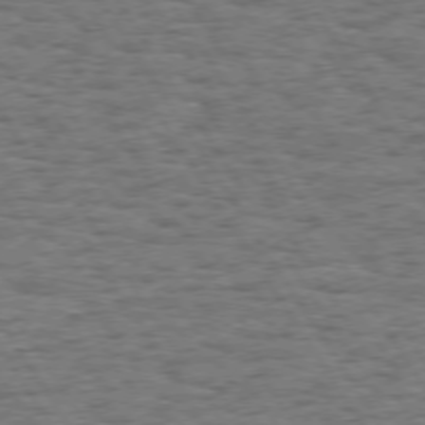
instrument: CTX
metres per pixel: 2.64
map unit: Hpe
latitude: 73.6505
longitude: -130.4601
